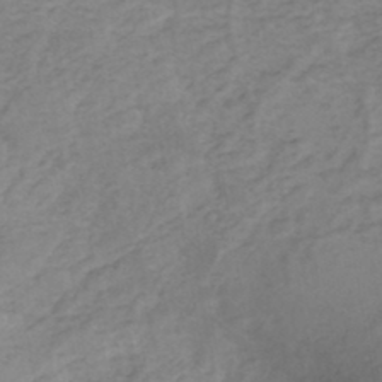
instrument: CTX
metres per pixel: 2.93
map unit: eHh
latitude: -44.6330
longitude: -29.8583
